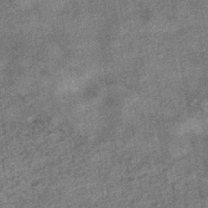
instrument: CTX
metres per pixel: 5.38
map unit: HNhu
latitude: -40.1606
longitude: 96.2173
